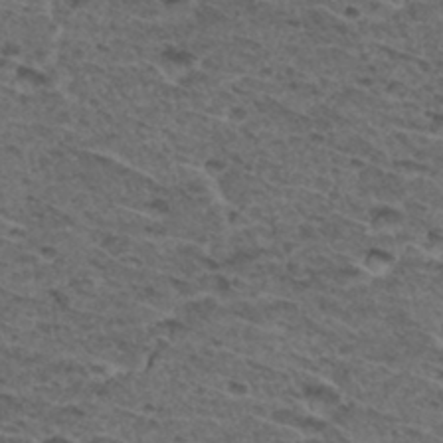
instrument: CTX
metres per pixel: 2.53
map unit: Hto
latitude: 33.0081
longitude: -48.0255
